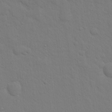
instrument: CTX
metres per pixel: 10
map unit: eHh
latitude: 18.9324
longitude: -63.0459
